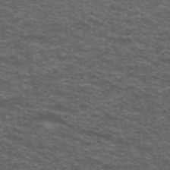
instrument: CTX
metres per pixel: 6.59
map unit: ANa
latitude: 42.0255
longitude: 25.7855
